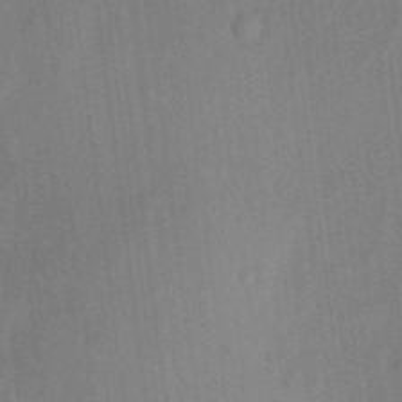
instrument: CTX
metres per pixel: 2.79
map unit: eHh
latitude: 5.5938
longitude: -74.2523
